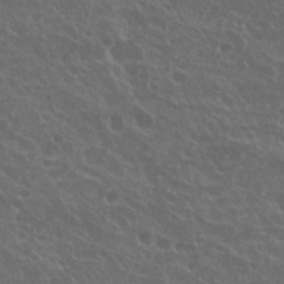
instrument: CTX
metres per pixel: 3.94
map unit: Nhu
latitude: 26.8758
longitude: -51.3103
